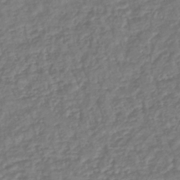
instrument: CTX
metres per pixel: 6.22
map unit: lHb
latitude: -38.0472
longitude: 69.8800
